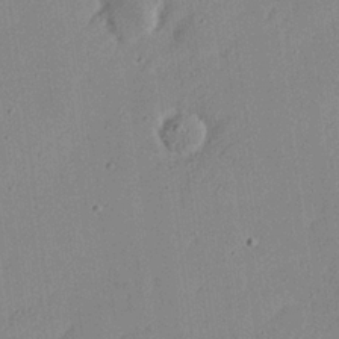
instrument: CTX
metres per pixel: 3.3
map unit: Nhu
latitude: 21.2915
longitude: -71.1970
